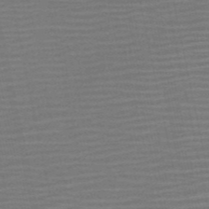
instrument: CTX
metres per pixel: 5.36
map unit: HNb
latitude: -51.8422
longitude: -47.4616
